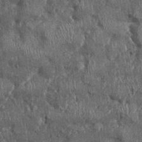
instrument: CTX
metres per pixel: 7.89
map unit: Ht
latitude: -0.6708
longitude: -13.7828
